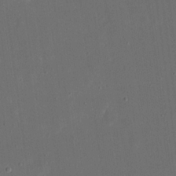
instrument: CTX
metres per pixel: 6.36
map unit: eHh
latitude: 19.3103
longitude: -70.1011
